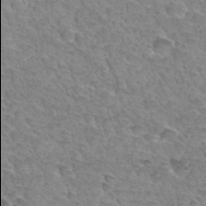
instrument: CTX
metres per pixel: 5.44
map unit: Hto
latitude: 34.1766
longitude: -45.9906
